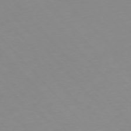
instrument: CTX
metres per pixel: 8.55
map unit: Hpe
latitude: -76.4251
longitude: -18.8758
